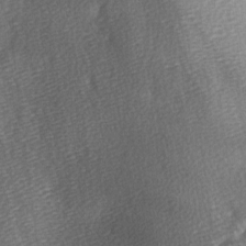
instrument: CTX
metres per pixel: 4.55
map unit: lAa
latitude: -5.5966
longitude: -121.1592
